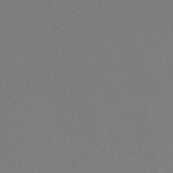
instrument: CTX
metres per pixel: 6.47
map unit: HNb
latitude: -46.1417
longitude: 56.8975
